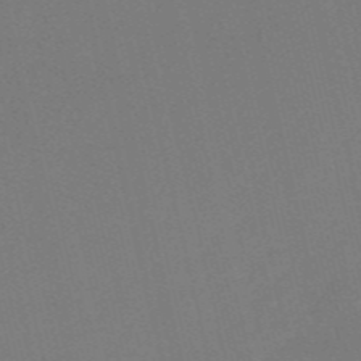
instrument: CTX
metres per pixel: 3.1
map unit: HNb
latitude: -55.9556
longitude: -41.9339
